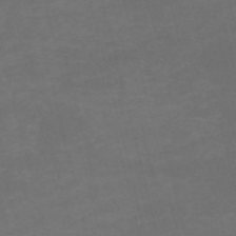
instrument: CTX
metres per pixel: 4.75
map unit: HNb
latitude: -52.7463
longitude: -37.7261
